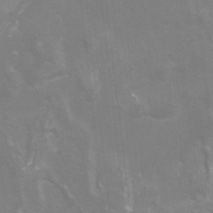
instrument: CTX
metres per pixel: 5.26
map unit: Hto
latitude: -7.4076
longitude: -50.8569
